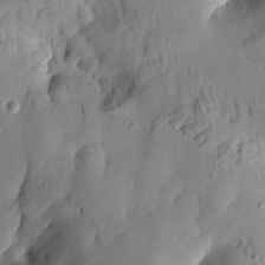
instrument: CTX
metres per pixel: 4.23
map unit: Aa
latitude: 13.1025
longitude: -140.1199
